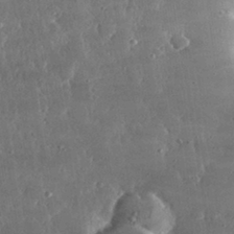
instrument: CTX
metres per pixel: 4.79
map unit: lHvf
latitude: 31.1026
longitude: -91.2159
